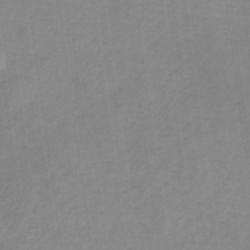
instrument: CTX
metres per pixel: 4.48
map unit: HNb
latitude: -33.9178
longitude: 56.9541
